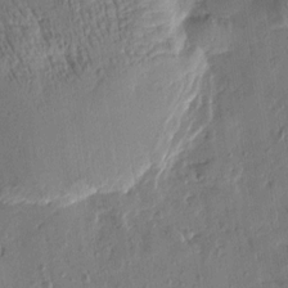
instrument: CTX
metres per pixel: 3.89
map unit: Htu
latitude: 1.4048
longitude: -178.1767
